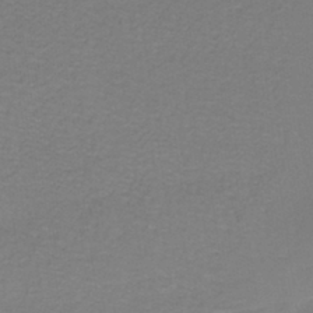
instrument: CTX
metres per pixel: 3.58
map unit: lHb
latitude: -38.3306
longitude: 57.7100
